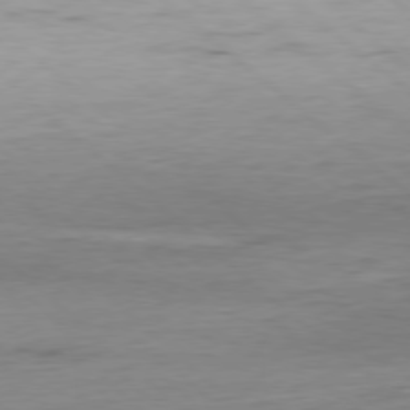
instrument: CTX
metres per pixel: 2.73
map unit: Hpe
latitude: -79.1998
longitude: 12.1795
